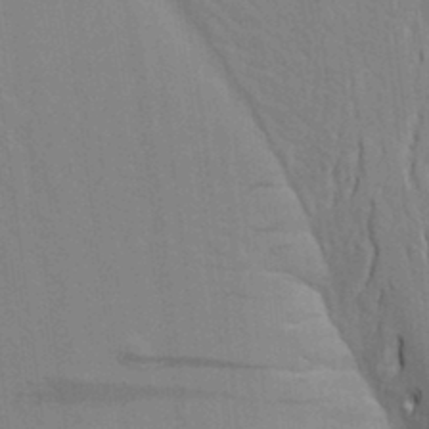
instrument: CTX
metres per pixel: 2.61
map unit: Aa
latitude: 19.4993
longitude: -143.2348
